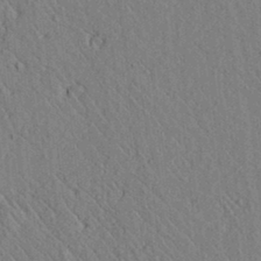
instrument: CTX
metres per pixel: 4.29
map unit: lAvf
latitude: 6.5924
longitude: 160.2362
